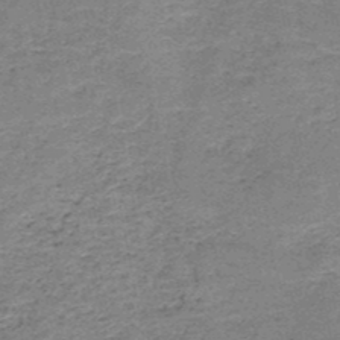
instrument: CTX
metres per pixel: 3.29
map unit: HNb
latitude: -49.7856
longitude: -49.6883
